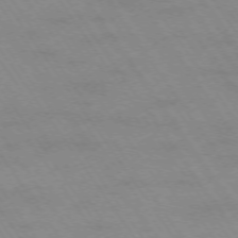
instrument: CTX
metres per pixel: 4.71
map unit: Hpe
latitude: -74.1039
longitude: 2.4440
